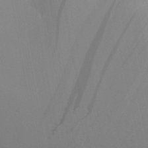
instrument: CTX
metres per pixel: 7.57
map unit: Aa
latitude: 27.4238
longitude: -131.4238
